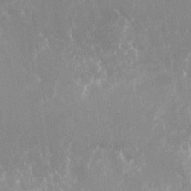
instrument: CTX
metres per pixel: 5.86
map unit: Nhu
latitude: -22.5385
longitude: -72.5735
